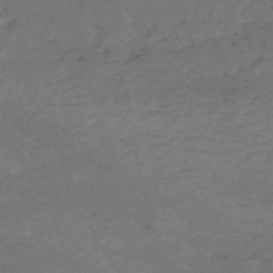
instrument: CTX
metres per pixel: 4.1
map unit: HNb
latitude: -55.3321
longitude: -44.7813
